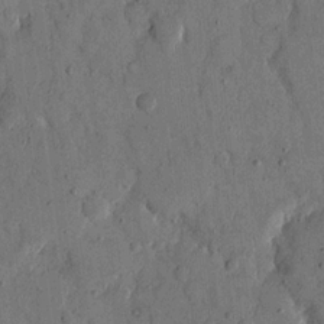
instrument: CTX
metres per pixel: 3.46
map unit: eHh
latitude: 13.7639
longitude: -68.0822
